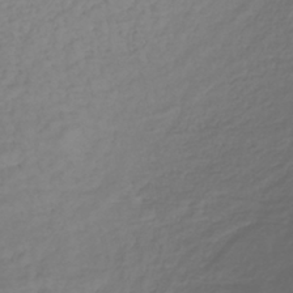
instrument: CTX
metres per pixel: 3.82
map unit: lHb
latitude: -37.7477
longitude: 69.6532
